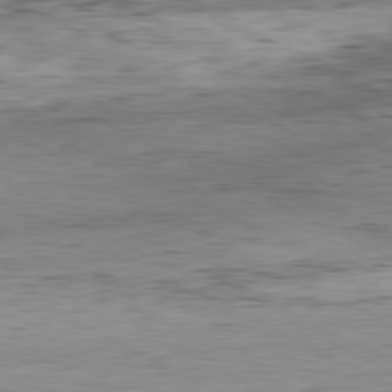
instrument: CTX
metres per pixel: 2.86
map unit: Hpe
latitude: -81.1431
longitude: 11.5210
